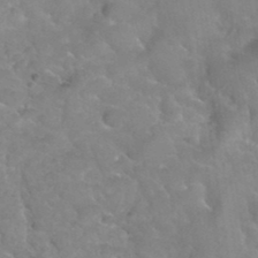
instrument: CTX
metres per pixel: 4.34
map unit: Hto
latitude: 35.4804
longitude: -51.1970
